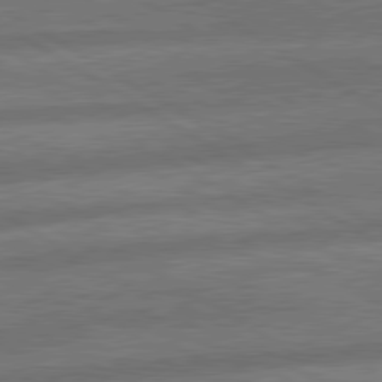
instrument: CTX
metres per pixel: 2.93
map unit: lApd
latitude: 79.9528
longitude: -165.7261
